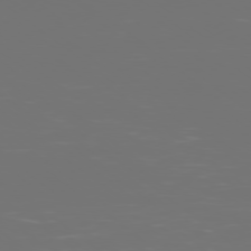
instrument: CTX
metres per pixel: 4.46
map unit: Ap
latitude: -78.9541
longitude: -60.1389
